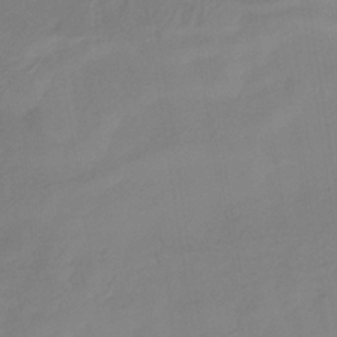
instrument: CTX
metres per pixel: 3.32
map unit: lHb
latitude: -35.2376
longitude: 67.5210
